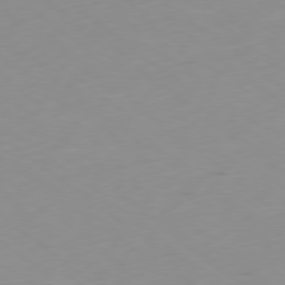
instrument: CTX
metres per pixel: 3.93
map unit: Ap
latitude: -78.9730
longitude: -63.2726
